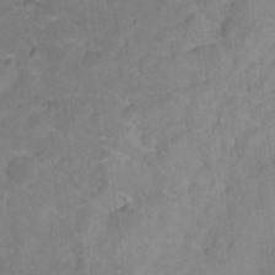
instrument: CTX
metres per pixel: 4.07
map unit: Nhu
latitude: 17.1781
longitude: -32.3089
